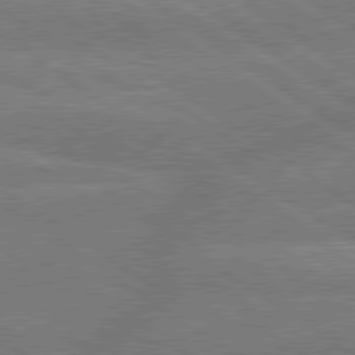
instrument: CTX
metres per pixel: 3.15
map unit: lApd
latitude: 79.6883
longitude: -161.3104
